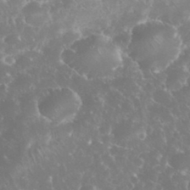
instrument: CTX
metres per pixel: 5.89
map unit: eHh
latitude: 34.8758
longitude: -63.7072
